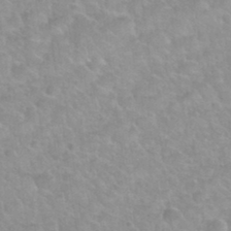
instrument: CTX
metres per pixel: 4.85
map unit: Hto
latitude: 32.5735
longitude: -50.4223
